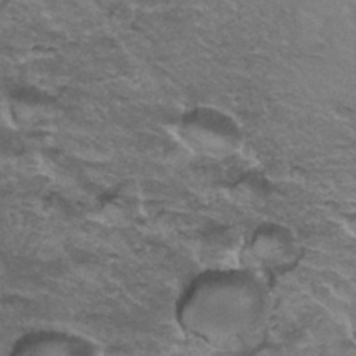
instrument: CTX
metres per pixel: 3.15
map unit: Hto
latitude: 35.6694
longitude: -42.4790
